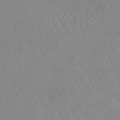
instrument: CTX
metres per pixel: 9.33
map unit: Ht
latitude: 0.8569
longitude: -32.9136
